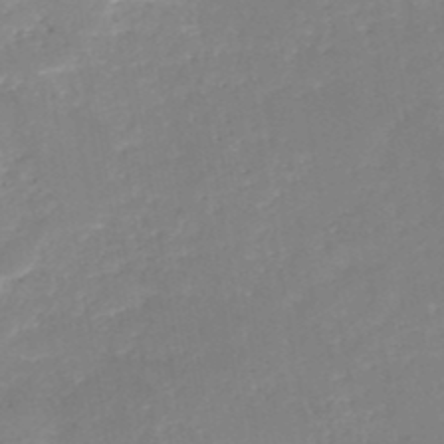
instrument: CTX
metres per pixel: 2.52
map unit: HNb
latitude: -49.5210
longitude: -44.9136
